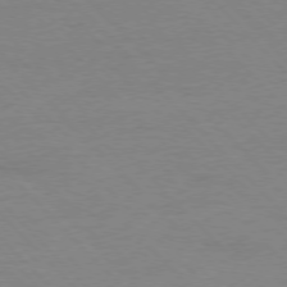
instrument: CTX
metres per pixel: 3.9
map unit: Ap
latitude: -77.5210
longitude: -87.6883
